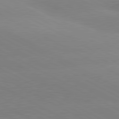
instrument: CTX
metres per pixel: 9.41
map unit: lApd
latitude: 80.7246
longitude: -153.8961
